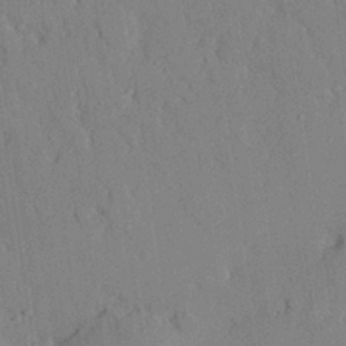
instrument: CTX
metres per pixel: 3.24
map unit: eHh
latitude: 27.6316
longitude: -76.8569
